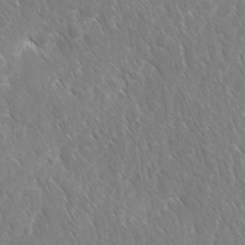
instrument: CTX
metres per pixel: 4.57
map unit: Ave
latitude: -10.8408
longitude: -119.3292
